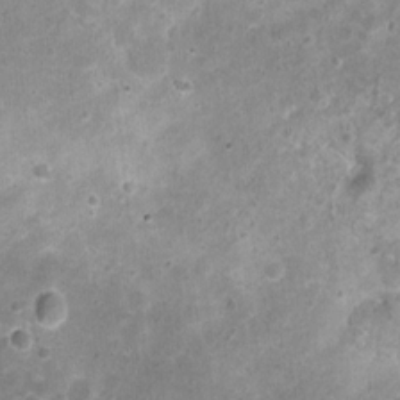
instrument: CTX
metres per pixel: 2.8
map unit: Nhu
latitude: 1.2726
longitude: -15.5372
